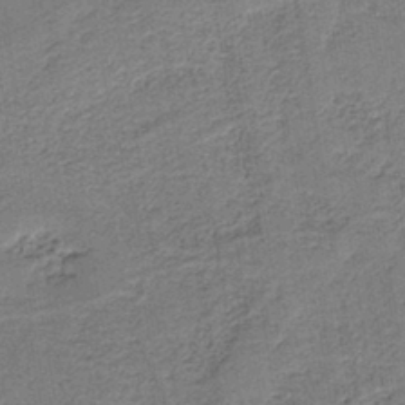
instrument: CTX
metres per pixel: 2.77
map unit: HNb
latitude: -39.8234
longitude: 50.5007
